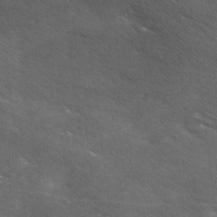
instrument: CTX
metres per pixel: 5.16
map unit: Ave
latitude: 0.5357
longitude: -111.7828
